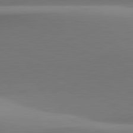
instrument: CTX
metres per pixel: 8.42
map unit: lApd
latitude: 81.7827
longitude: 141.1809
